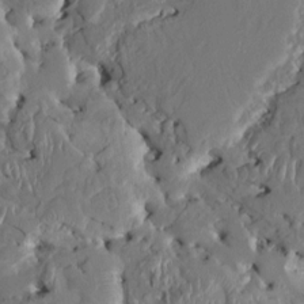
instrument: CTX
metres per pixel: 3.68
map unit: HNhu
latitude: 4.6490
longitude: -4.9514
